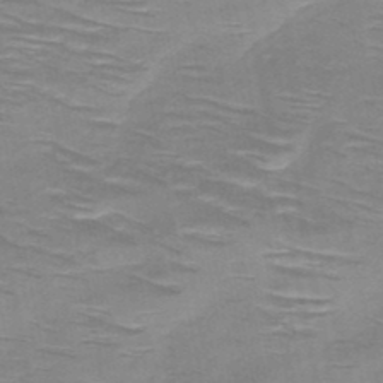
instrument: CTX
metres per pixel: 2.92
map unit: HNb
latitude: -47.6155
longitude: -48.2522
